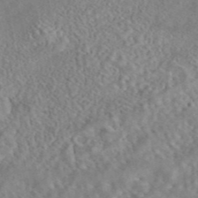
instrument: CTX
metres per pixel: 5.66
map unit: eAb
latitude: 43.6127
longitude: 108.5574
